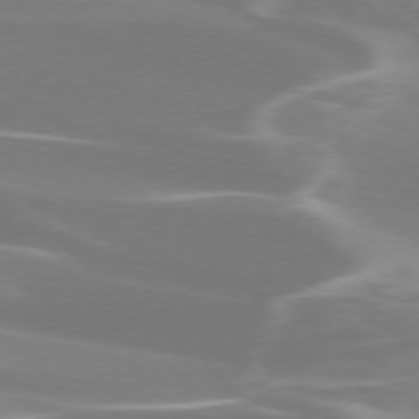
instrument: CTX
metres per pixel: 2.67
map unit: lApd
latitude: 75.4615
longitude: -63.4616
